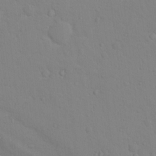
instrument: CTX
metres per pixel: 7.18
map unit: Nhu
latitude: 13.6127
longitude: -27.9339
